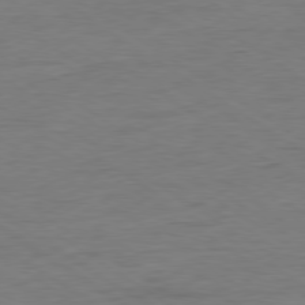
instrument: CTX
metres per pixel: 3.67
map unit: Ap
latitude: -80.3307
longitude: -79.6316
